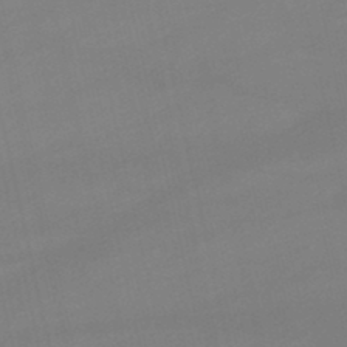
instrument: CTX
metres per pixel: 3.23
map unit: lHb
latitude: -46.9541
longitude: 66.8219
